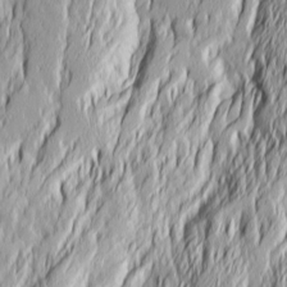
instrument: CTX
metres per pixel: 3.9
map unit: Ave
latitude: 14.2901
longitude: -132.1389
